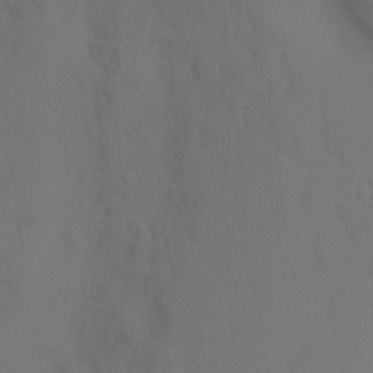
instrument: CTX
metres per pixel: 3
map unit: Ht
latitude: -7.0864
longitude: -32.5546
